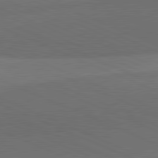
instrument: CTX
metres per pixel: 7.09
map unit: lApd
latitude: 81.4615
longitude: 137.8044
